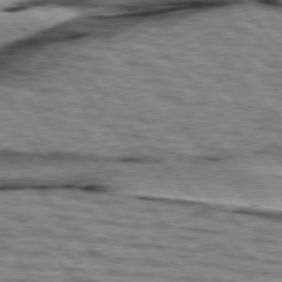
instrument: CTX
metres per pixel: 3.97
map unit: lApd
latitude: 76.3656
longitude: -71.8205
